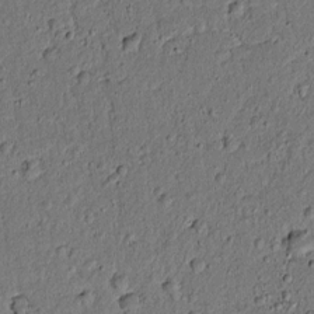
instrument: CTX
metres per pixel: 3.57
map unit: lAvf
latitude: 5.1592
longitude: 168.5573
